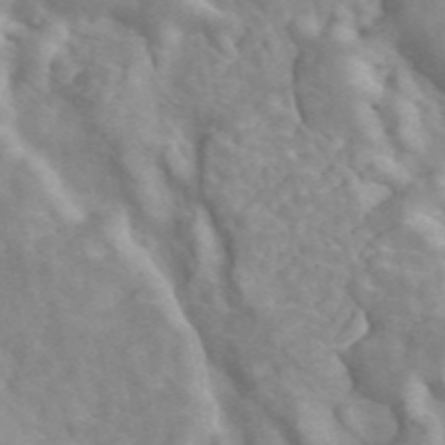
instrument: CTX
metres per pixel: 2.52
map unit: ANa
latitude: 45.6127
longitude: 26.6140
